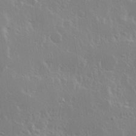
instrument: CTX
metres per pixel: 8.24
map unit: Hve
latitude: 23.4993
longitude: 145.7667
